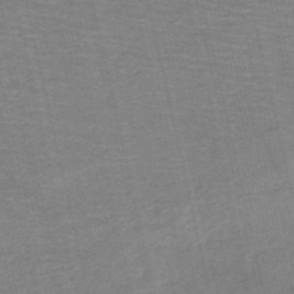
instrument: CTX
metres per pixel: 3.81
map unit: HNb
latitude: -53.6721
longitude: -45.8772
